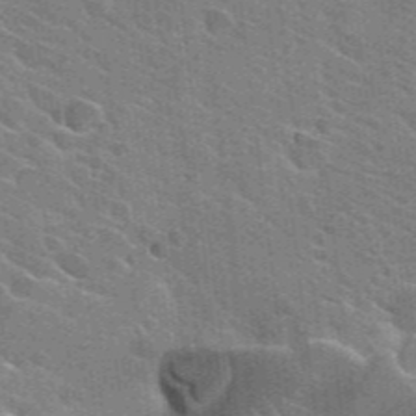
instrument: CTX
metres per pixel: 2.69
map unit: Hto
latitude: 25.3481
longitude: -36.6491
